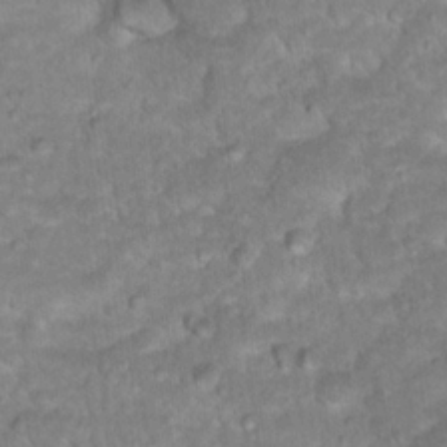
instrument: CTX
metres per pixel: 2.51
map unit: Hto
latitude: 18.1955
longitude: -35.8394
